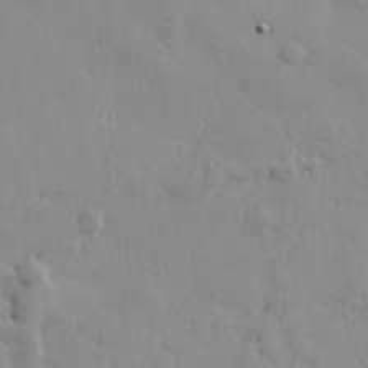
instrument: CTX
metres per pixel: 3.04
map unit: lHvf
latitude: 22.8380
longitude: 144.8219
